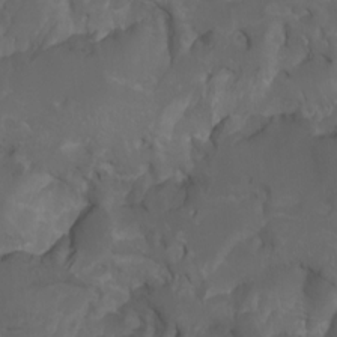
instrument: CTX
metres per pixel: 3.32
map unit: Htu
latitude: -7.4454
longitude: -64.6301
